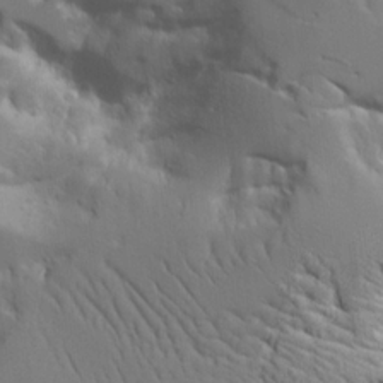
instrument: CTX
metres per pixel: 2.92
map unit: Aa
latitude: 20.9325
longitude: -124.1955
